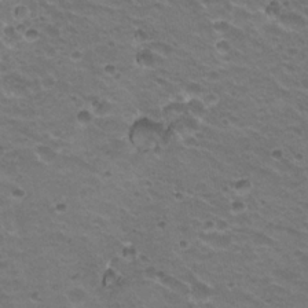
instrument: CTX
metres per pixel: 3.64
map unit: Hto
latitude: 20.3090
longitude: -32.2711
